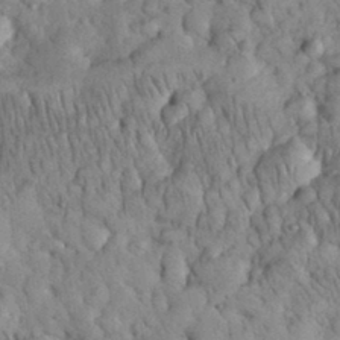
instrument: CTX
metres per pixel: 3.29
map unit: eHh
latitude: 32.5168
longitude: -65.5938
